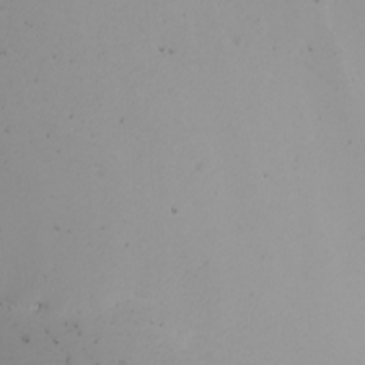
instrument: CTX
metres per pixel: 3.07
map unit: Nhu
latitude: -7.3509
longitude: -95.3482
